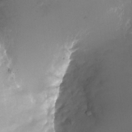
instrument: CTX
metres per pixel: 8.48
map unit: Nhu
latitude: -27.0486
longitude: -72.7813
